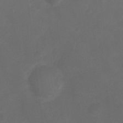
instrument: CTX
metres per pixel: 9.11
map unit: Ht
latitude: -9.9556
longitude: -35.2726
